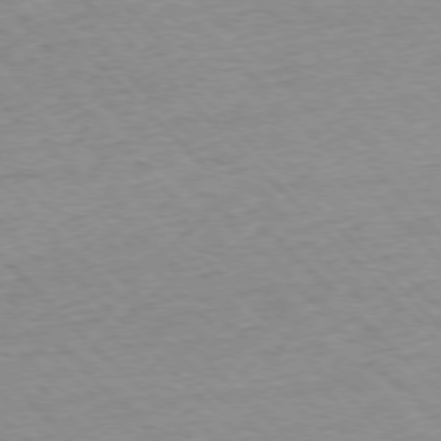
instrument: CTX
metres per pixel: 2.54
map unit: Ap
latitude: -76.8408
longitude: -87.2159
